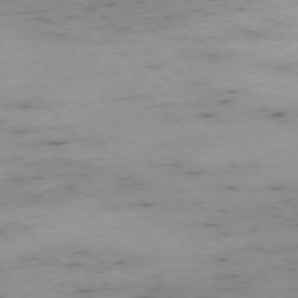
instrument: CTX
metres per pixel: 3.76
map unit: Hpe
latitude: -76.9542
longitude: -17.3482
